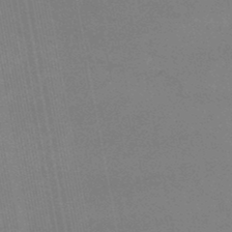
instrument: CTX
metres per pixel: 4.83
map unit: lHb
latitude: -47.0864
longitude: 68.2928
